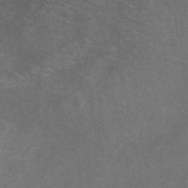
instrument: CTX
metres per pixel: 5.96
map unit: ANa
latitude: 44.6301
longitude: 24.9731
